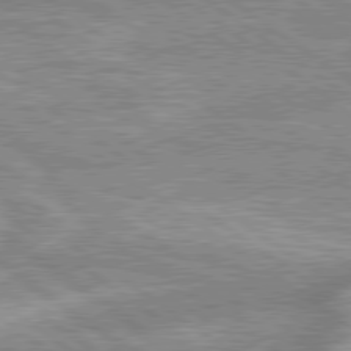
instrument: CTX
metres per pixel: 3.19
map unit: lApd
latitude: 79.4049
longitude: -169.2159
